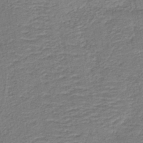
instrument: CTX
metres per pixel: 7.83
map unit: HNb
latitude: -41.0675
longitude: 50.8597
